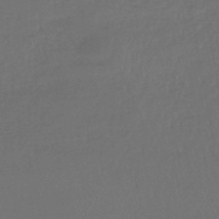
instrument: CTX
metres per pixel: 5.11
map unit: lHb
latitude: -45.5966
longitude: 69.7666
